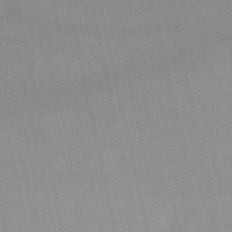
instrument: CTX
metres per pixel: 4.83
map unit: lHb
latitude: -48.3307
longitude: 70.3495
